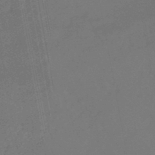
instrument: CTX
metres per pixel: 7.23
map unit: eHb
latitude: -47.4832
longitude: 87.7289
